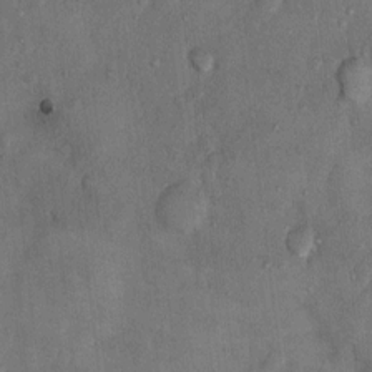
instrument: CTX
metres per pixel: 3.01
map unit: Nhu
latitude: 5.6883
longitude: -23.2348
